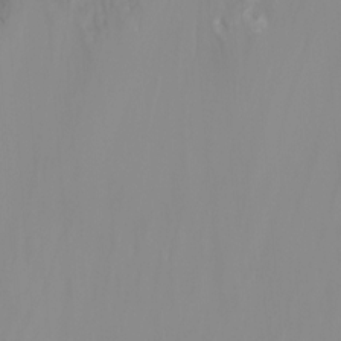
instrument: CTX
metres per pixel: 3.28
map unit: Nhu
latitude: -12.2173
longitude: -63.1781
